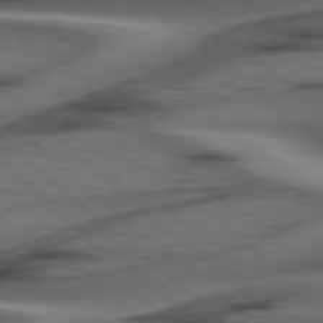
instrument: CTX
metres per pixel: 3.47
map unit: Hpe
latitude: 78.4034
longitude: -155.9906
